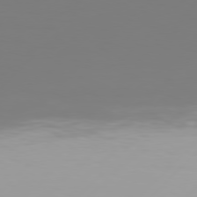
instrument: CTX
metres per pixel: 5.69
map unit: Hpe
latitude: 77.2348
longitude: -138.8191
